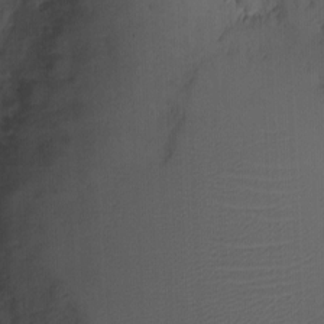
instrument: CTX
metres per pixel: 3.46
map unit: eHh
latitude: -3.6910
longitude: -79.9150
